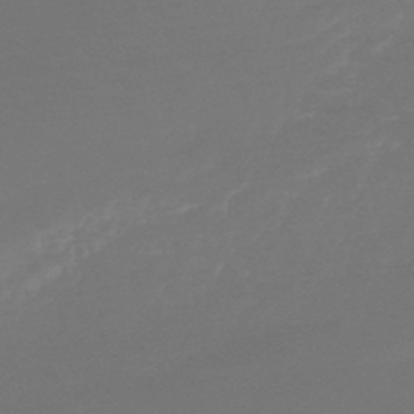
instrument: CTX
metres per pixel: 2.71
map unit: lHb
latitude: -44.6896
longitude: 70.4062
